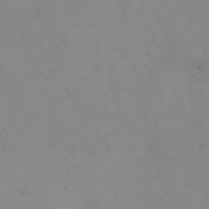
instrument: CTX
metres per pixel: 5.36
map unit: eHh
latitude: 24.4223
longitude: -64.1767
